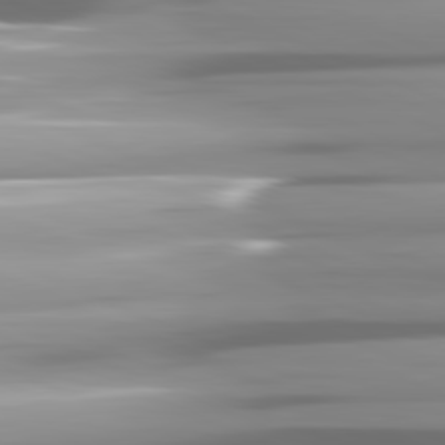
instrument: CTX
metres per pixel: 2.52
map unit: lApd
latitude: 81.8205
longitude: -146.7247
